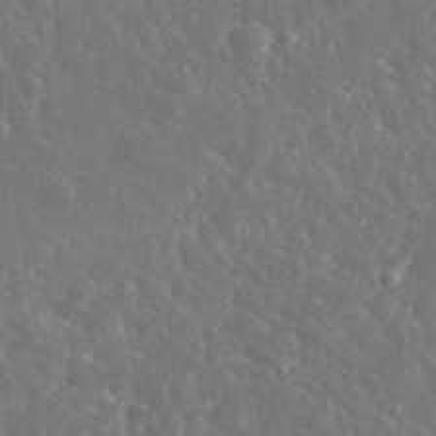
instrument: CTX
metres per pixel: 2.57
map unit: lHvf
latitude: 36.2901
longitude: -89.5372
